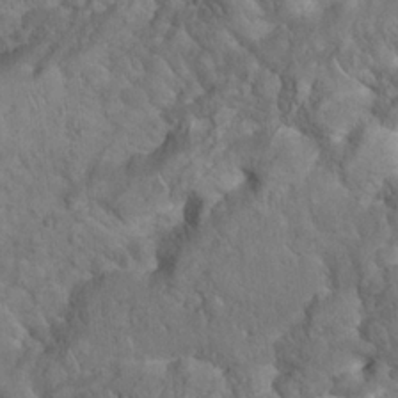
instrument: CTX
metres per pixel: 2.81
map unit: eHh
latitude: 21.4616
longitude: -60.6679
